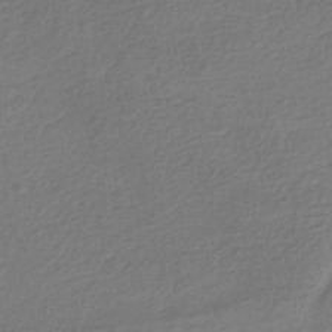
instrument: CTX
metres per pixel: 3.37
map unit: HNhu
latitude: -43.0675
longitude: 99.4076
